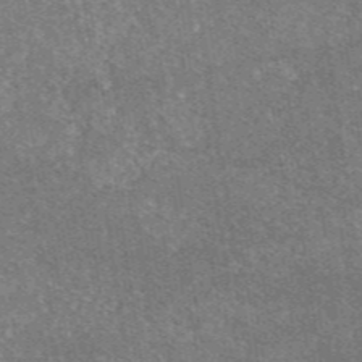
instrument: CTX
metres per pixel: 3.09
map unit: eAb
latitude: 47.1215
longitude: 115.1431
